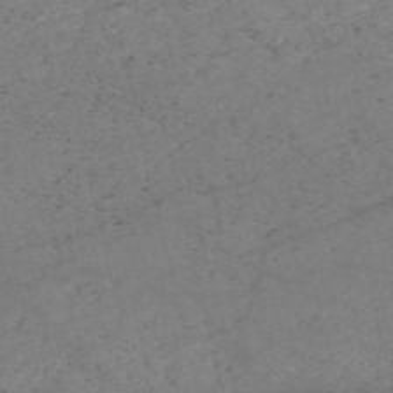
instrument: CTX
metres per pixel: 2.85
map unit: HNb
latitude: -54.5952
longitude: -47.3293
